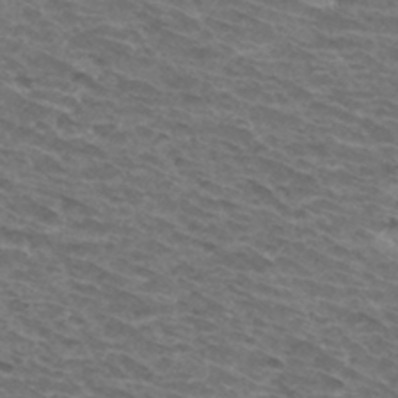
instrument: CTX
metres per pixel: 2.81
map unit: Hto
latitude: 33.5749
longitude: -41.4237
